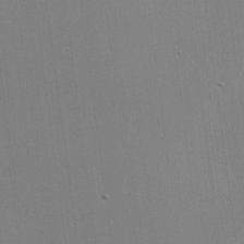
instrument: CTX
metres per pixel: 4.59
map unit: Hve
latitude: 17.5371
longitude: 150.1417
